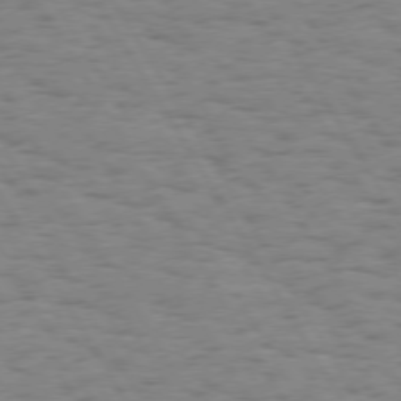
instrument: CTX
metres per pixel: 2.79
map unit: Hpe
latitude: 73.9339
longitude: -135.7638
